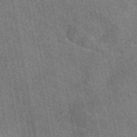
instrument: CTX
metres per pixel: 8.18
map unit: eAb
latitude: 49.9339
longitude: 115.7288
